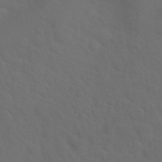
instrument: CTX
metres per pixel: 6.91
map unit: Nhu
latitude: 29.8394
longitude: -52.0822
